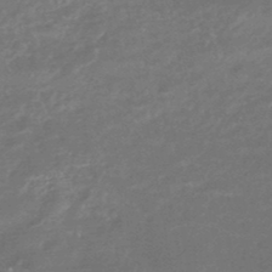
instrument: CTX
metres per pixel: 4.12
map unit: HNhu
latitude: -46.5762
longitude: 90.0850
